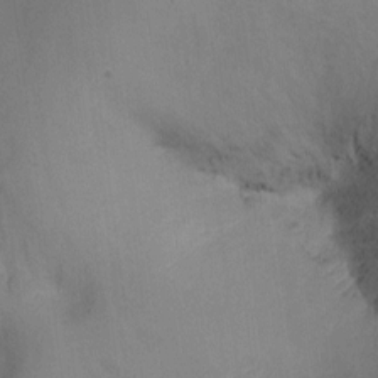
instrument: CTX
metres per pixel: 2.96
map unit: Nhu
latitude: -10.5007
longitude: -36.4223
